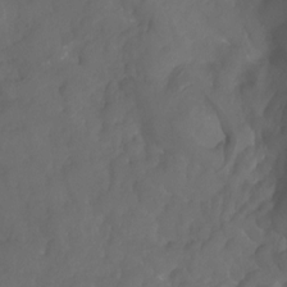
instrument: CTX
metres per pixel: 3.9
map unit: Nhu
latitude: -14.5763
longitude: -58.6868
